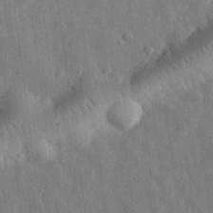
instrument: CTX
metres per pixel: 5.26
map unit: eHh
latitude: 31.4238
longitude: -76.8947
